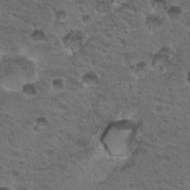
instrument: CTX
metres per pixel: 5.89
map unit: Nhu
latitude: 19.8016
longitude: -31.5183
